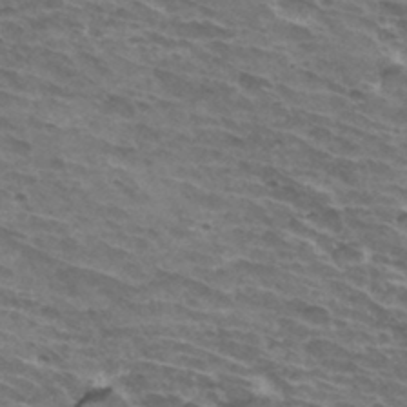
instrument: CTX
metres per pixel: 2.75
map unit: Hto
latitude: 33.6316
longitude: -43.1970
